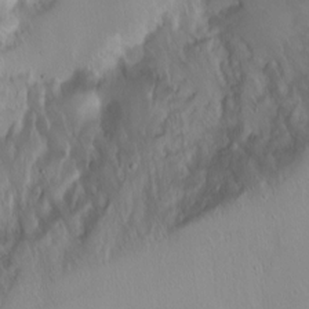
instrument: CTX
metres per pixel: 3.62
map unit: Ht
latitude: -0.3307
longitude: -44.9702
